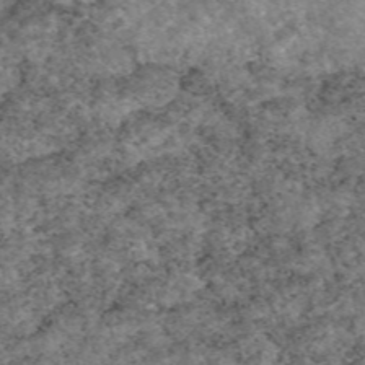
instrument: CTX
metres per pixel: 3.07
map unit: eAb
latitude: 48.6302
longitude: 121.8233
